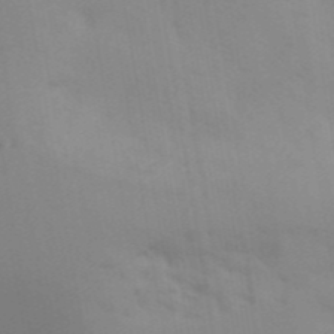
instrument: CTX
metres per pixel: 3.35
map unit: Aa
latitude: 32.1956
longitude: -145.6127
